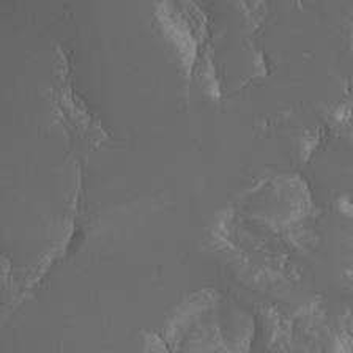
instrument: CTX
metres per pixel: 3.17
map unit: Htu
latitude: -5.1053
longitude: -75.6883
